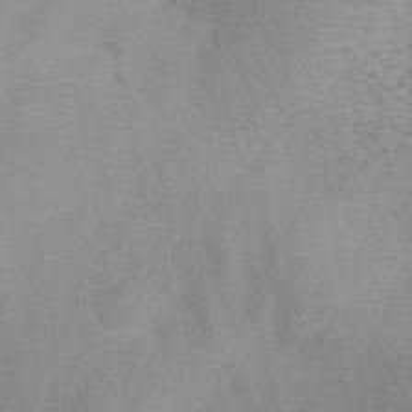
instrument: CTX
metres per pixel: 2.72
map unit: ANa
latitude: 42.4790
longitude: 53.0297
